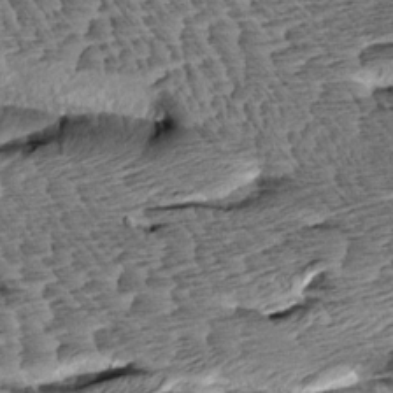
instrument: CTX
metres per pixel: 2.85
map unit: Aa
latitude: 8.1200
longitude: -133.1592
